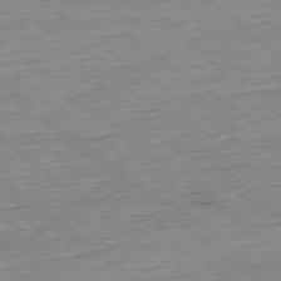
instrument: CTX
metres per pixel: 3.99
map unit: Hpe
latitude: -78.7274
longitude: 11.5399
